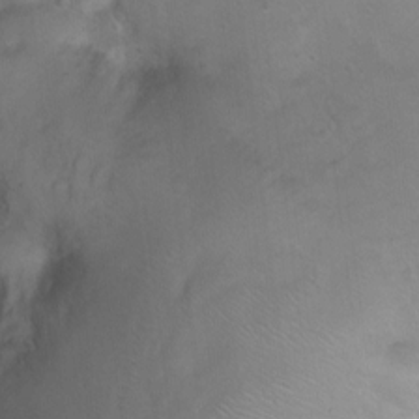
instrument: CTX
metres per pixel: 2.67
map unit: Nhu
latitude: 4.0444
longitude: -27.5182
